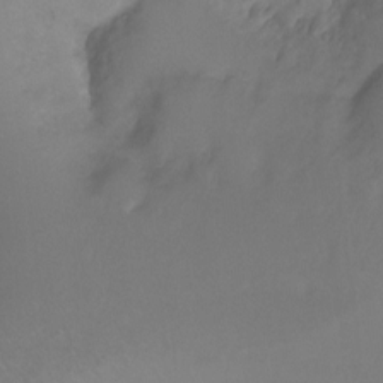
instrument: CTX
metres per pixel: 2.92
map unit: Ht
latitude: -2.5762
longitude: -34.0633
